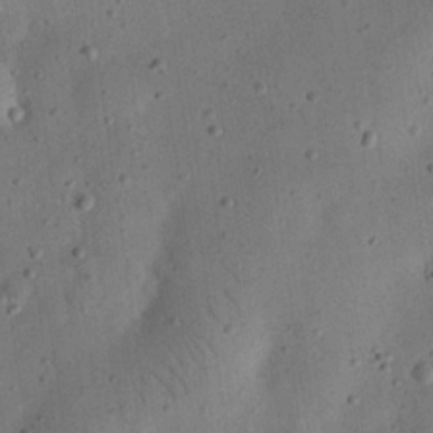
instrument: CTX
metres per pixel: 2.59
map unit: eHh
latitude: 24.7813
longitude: -69.4049
